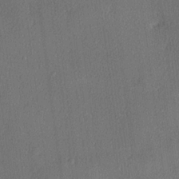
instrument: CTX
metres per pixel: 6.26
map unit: lHvf
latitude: 22.5168
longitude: 140.5196
